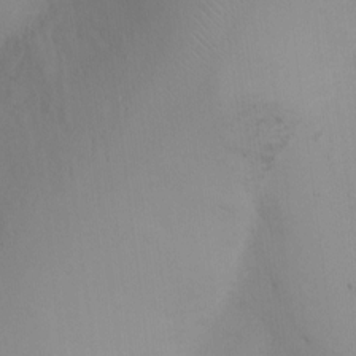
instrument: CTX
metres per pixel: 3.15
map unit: Ht
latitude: 2.6679
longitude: -23.1970
